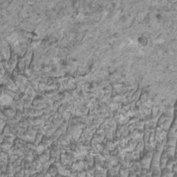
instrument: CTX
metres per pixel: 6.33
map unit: HNhu
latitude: -0.2929
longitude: 0.9353
